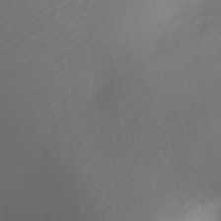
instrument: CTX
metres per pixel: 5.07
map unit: Ht
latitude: -0.2173
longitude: -45.6694
